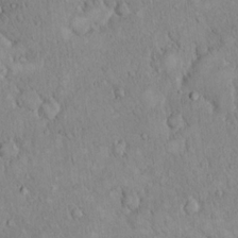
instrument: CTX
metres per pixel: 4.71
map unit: eHh
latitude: 17.3104
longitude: -63.5938
